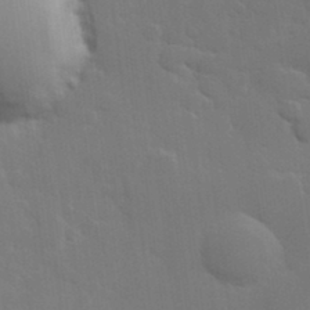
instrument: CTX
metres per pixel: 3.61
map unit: Hve
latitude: 24.6112
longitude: 150.5952
